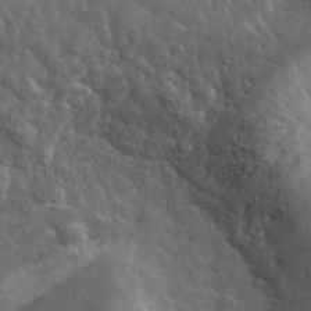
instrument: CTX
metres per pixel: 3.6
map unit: lHvf
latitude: 34.6112
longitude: -86.6301
